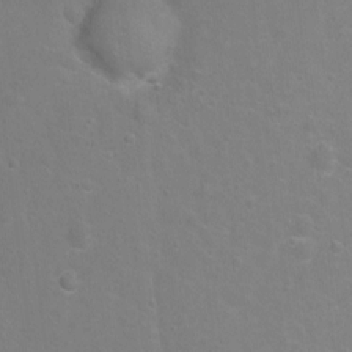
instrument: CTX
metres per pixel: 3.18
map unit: Hto
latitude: -5.3887
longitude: -35.3859
